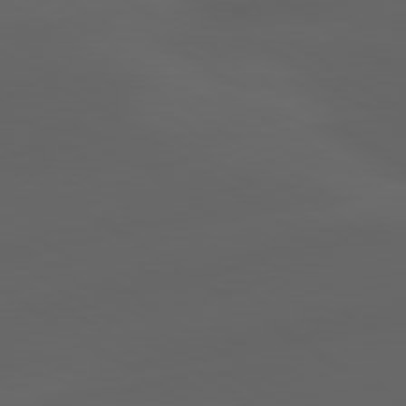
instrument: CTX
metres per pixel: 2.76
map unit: lApd
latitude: 80.7246
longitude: -85.4804
